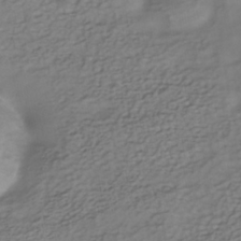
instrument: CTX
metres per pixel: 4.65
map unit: Nhe
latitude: -40.2928
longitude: -100.6680
